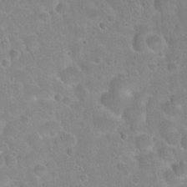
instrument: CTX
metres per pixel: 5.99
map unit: Hto
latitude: 22.4601
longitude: -50.9324
